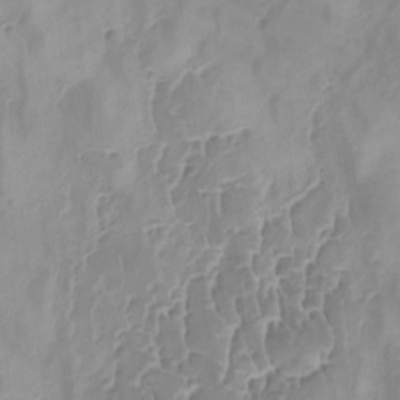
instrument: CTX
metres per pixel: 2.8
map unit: Ave
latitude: -8.6896
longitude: -122.4790
